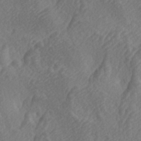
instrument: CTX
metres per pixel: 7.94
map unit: lAa
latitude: -4.1416
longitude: -123.4426
